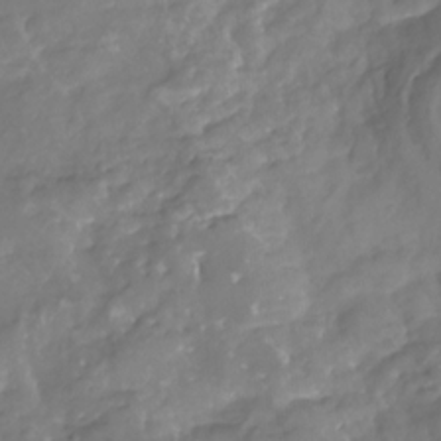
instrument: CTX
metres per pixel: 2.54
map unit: Nhu
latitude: -23.0676
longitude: -56.6490
